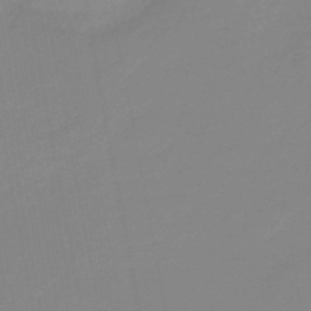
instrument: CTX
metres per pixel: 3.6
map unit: eHb
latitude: -44.5952
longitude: 88.1794
